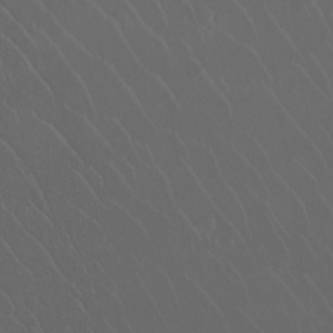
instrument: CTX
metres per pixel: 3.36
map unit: Htu
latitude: -11.6722
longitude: -73.1592
